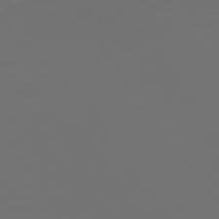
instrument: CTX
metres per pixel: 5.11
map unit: Hpe
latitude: 74.0255
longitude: -124.1577
